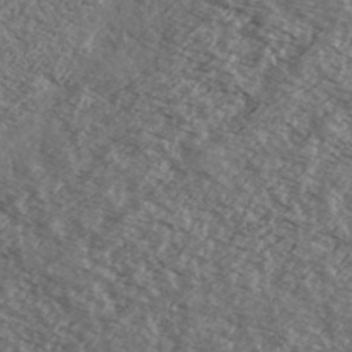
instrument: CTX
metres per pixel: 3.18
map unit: Ave
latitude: 38.8758
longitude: -110.0822
